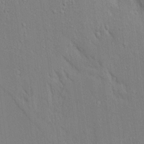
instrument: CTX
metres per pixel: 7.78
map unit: Aa
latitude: 16.9892
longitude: -148.8380
